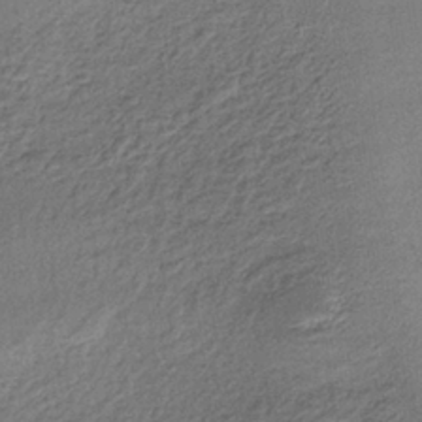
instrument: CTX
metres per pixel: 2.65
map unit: lHb
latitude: -35.5021
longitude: 66.2928
